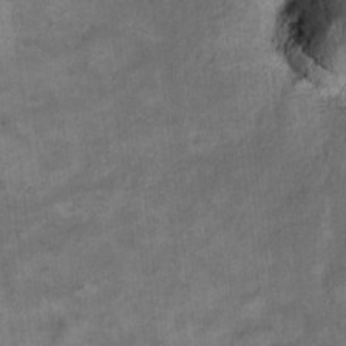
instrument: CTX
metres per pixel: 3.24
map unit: eHh
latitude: 14.7247
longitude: -64.4601
